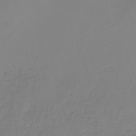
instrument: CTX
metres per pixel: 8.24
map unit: lHb
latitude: -41.1431
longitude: 61.3888
